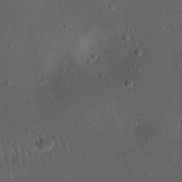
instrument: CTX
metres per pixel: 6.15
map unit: eHh
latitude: 22.9892
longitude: -70.1389
